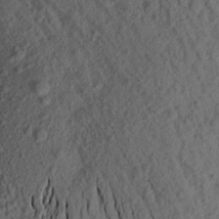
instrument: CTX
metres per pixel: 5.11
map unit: Aa
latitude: 16.1956
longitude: -146.8191
